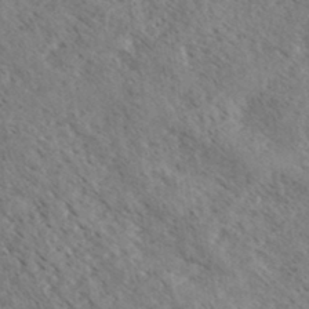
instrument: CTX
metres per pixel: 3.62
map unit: eHh
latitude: 34.7246
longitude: -140.4601
